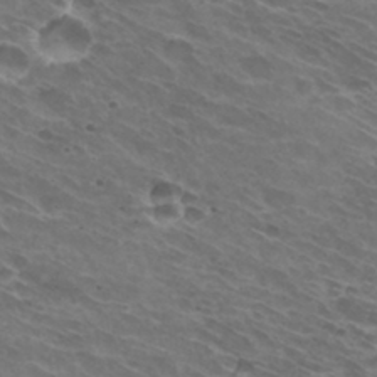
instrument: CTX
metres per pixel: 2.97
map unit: Hto
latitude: 32.2145
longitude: -43.2915
